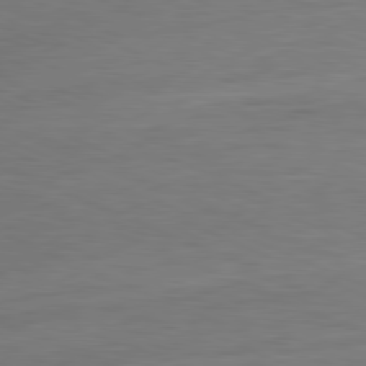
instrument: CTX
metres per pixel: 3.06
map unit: Ap
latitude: -81.9367
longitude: -76.3656
